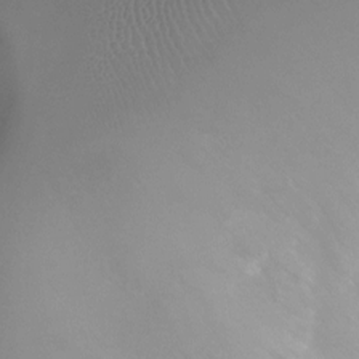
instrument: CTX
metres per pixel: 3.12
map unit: Ht
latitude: -6.0472
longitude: -19.5560
